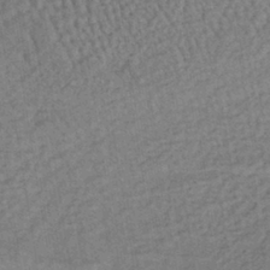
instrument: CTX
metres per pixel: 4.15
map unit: lHb
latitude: -38.7841
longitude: 62.4062
